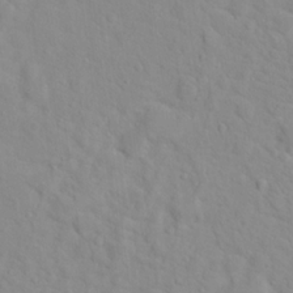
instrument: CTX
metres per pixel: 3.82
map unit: Hto
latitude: 16.8191
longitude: -36.2901
